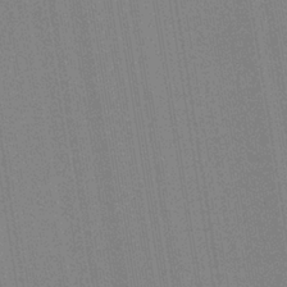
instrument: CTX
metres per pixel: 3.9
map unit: HNb
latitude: -35.0297
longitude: 55.1053
